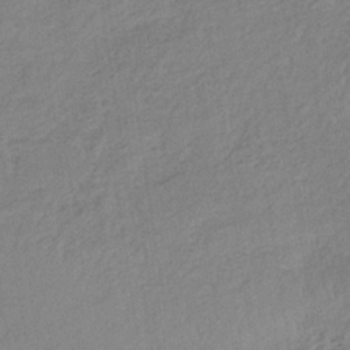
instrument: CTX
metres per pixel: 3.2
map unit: lHb
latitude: -34.5385
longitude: 65.3321
